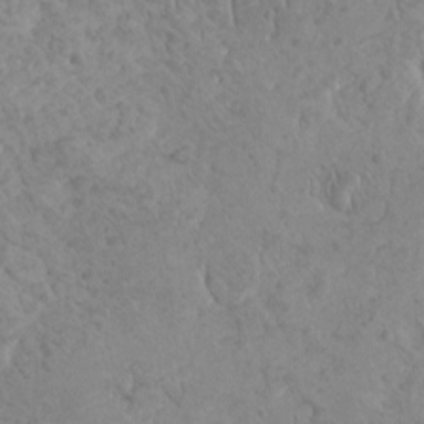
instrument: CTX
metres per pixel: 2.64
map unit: HNhu
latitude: -1.3321
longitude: 1.8801
